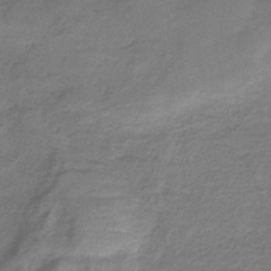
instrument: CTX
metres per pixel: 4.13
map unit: HNb
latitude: -34.3684
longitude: 56.6140
